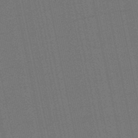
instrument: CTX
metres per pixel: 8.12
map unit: eHb
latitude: -49.8801
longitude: 78.5573
